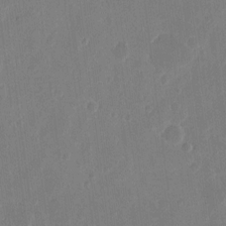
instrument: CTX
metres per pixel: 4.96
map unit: eHh
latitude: 10.7813
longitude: -68.4412
